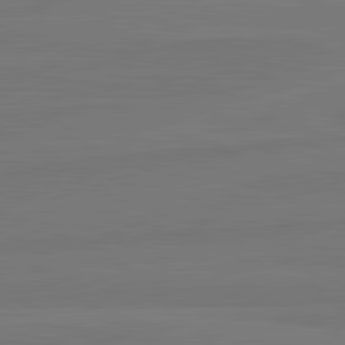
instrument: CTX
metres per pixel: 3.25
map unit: lApd
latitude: 82.0822
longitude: -179.4238
